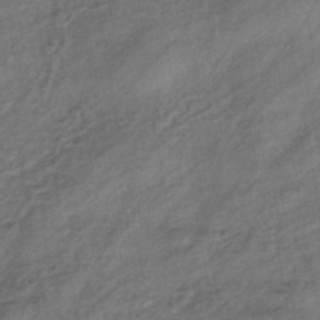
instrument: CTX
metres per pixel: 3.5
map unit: eHb
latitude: -43.2753
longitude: 83.5210
